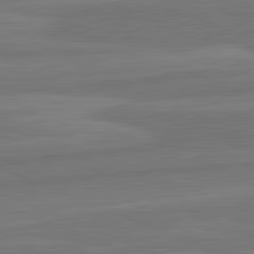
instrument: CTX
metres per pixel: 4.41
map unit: lApd
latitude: 82.2900
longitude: -173.9339
